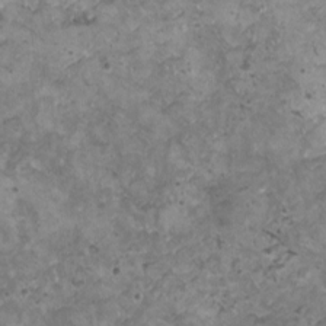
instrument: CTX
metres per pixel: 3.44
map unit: HNhu
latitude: 0.0822
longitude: 2.4062
